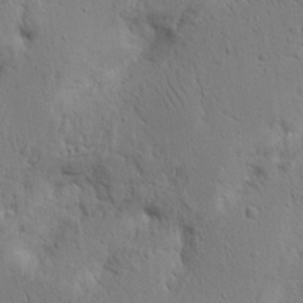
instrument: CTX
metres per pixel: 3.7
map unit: Nhu
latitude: 15.7450
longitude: -75.0081
